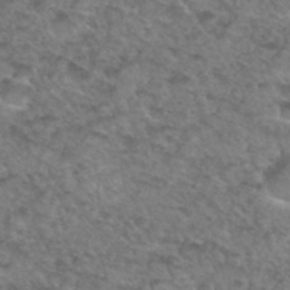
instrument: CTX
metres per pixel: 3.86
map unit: Hto
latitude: 33.4426
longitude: -49.2348
